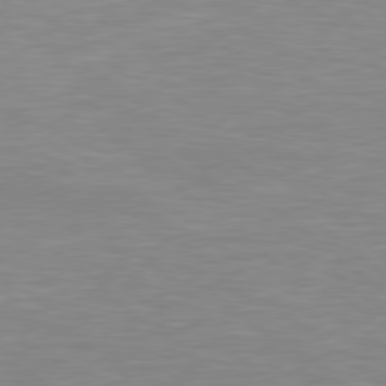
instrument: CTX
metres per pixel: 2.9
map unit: Hpe
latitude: 78.6491
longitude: -125.5182
